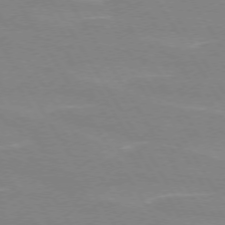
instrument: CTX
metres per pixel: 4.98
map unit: lApd
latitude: 72.8002
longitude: -56.1577
